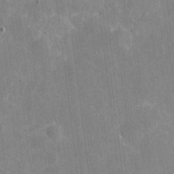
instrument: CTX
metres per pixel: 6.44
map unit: eHh
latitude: 4.6113
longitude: -67.0080
